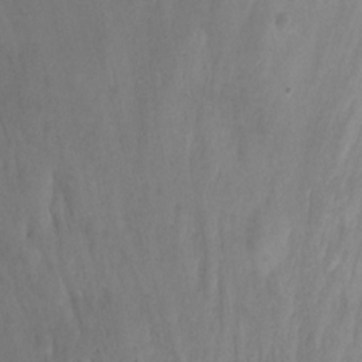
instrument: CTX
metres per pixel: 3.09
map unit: Nhu
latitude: -13.9178
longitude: -53.8206
